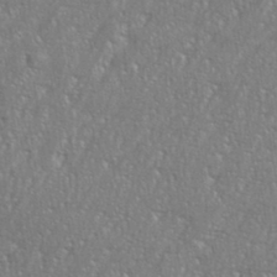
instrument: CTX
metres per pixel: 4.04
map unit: eHh
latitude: 36.0633
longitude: -132.5168
